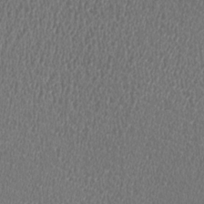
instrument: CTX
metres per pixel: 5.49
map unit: HNhu
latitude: -2.9919
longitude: -1.1403
